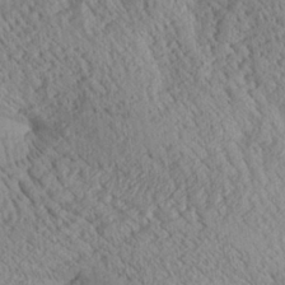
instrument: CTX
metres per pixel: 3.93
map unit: Aa
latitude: 24.9891
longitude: -134.1955
